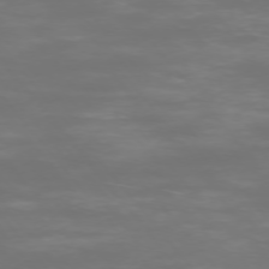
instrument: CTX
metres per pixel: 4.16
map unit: Ap
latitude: -74.9731
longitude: -77.0836
